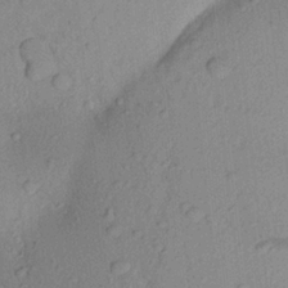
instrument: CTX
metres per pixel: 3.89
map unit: Aa
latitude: 22.9514
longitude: -147.7450
